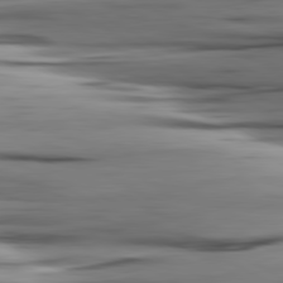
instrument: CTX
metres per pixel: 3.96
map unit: lApd
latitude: 80.8191
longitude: -122.9325
